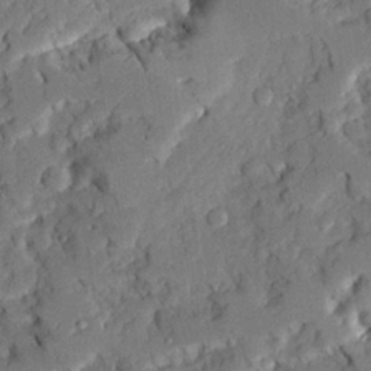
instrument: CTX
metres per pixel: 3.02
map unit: Ave
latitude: 23.1214
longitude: -130.0822
